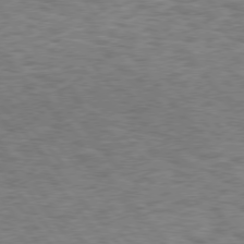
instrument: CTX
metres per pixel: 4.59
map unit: Hpe
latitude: 75.6316
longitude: -135.1403
